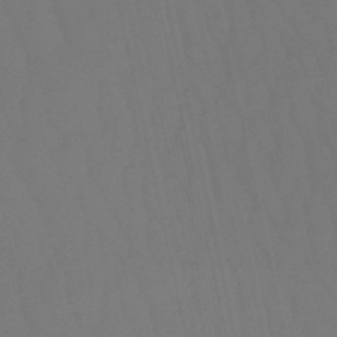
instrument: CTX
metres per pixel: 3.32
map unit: eHb
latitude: -50.5763
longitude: 76.3117
